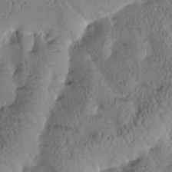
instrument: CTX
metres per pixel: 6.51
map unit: Htu
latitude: -0.2551
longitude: 175.7855
